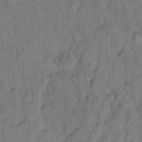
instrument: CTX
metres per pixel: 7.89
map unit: Hto
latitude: 10.8002
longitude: -61.8205
